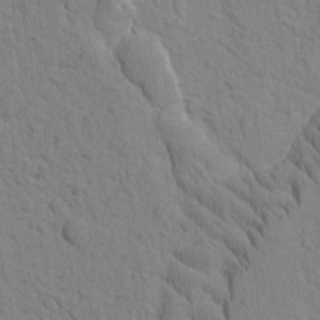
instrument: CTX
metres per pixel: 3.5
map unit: Htu
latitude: -2.0283
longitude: 172.4440
